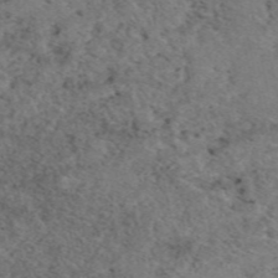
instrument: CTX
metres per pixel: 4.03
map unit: eAb
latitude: 48.5924
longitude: 107.2376
